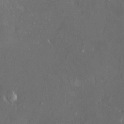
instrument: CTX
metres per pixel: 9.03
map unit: HNhu
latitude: 4.9514
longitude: 13.6722
